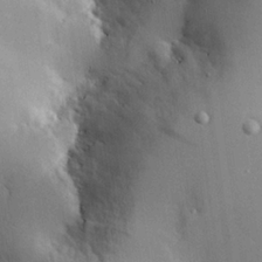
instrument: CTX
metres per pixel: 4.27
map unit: Hve
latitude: 24.9513
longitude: -91.6694
